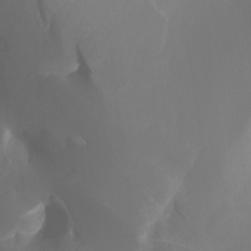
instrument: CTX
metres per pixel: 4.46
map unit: Nhu
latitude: -12.9920
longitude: -72.1767
